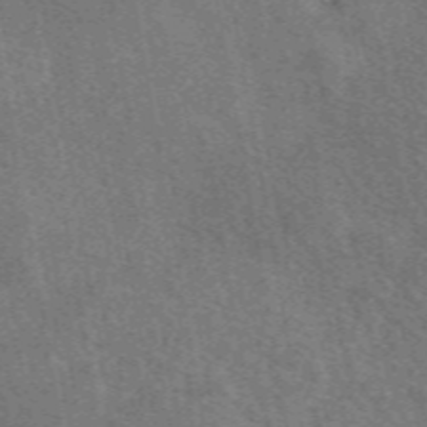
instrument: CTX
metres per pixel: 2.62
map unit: eAb
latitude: 50.2333
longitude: 115.7100
